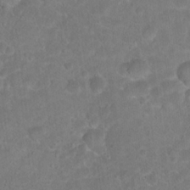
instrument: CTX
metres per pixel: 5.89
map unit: Hto
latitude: 17.8961
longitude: -40.2144
